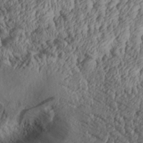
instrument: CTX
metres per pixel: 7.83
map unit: Aa
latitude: 30.5924
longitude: -134.3845
